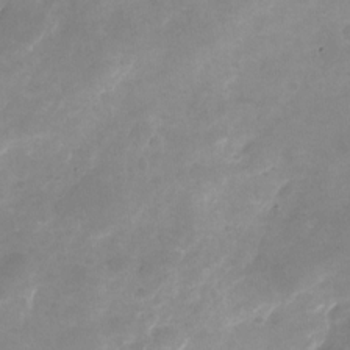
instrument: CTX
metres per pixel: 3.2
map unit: Nhu
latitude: -25.0675
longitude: -69.9528
